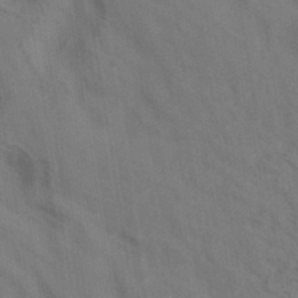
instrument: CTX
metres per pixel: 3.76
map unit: eAb
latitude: 35.1025
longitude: 111.3509
